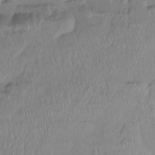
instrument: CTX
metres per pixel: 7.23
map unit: Ht
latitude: -15.0865
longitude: -44.5357
